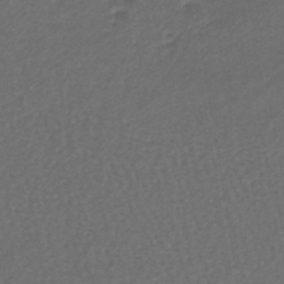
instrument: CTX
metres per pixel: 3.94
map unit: lHb
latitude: -39.5399
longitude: 61.9745
